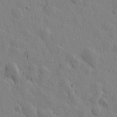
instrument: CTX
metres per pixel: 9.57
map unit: Htu
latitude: -0.0472
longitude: -175.7828
